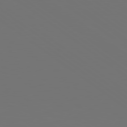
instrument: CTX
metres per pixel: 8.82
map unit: Hpe
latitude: 78.7058
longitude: -175.6883
